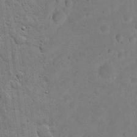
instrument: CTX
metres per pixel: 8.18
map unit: eHh
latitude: 20.1767
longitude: -63.0459
